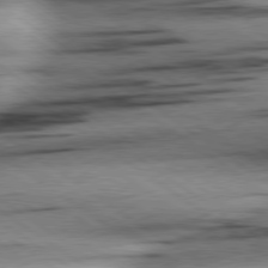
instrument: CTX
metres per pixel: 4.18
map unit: lApd
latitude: 78.9892
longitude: -155.5182
